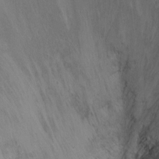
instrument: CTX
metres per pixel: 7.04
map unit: Ht
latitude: -7.8422
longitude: -35.8961
